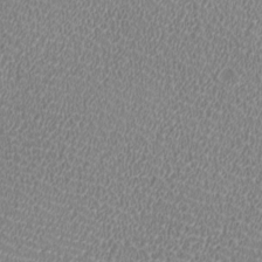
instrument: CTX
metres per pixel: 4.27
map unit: HNhu
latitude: -0.8219
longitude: -1.4615
